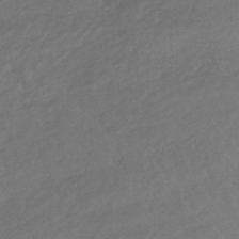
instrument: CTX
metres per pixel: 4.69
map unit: lHb
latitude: -40.3117
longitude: 70.4251
